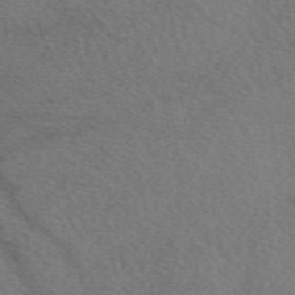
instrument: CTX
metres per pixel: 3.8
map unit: eAb
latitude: 50.0633
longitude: 110.8408
